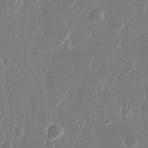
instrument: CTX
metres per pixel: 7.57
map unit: eHh
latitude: 12.4223
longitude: -71.6505
